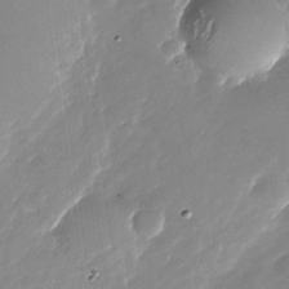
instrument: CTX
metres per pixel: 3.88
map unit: Nhu
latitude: -27.9367
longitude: -73.6127
